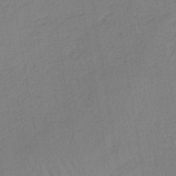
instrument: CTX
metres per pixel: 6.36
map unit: lHb
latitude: -40.8975
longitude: 67.8611
